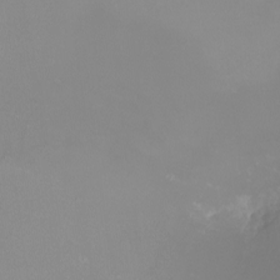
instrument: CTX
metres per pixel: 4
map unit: Nhu
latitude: -8.7085
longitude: -94.2523
